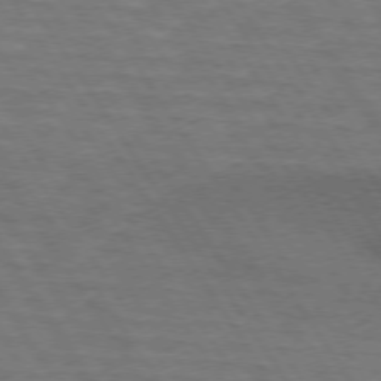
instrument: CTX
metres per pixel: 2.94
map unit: lApd
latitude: 73.8773
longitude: -63.3293
